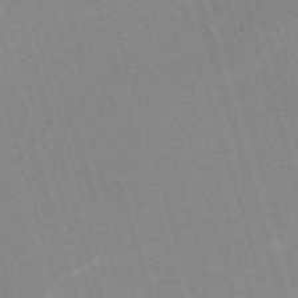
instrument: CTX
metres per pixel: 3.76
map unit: eHh
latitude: -62.4629
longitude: 49.4455
